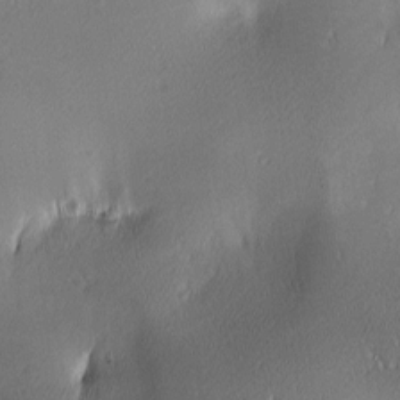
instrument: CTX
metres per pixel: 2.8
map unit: lAa
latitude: 2.9891
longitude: -117.1592
